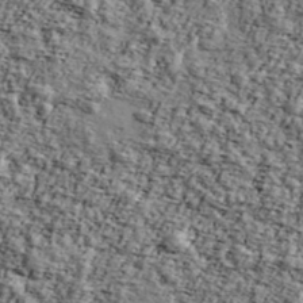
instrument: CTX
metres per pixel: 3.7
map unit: Ave
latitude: 43.3860
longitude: -110.5168
